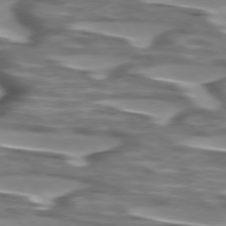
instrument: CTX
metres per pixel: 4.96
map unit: lApd
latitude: 74.6868
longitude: -57.9906
